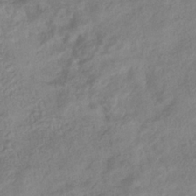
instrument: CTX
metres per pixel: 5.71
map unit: eHb
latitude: -33.0487
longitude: 76.0850
